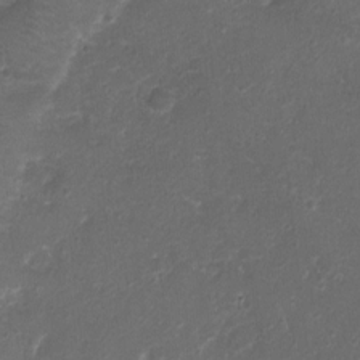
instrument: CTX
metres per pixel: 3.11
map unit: Ht
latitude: 1.3481
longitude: -25.5560
